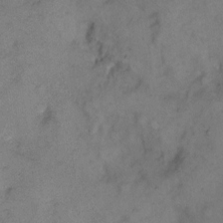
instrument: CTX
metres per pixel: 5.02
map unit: Hto
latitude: 8.4790
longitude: -61.8772
